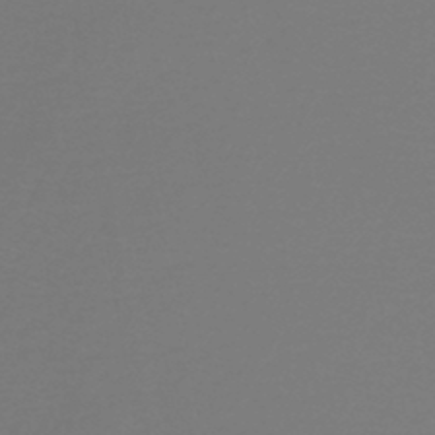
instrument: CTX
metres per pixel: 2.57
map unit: HNb
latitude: -46.3684
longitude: 53.5210
